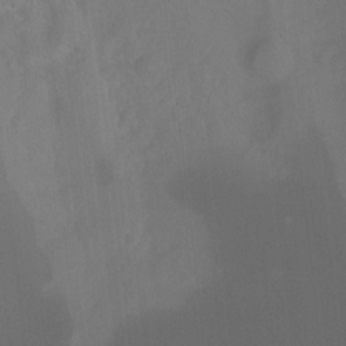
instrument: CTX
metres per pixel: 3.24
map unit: Hto
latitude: -6.4818
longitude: -49.0458
